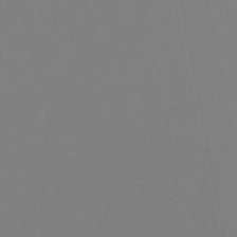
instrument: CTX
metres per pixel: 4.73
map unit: lHb
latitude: -48.3307
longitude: 72.2361
